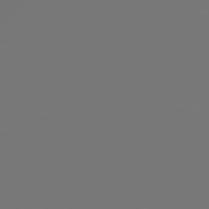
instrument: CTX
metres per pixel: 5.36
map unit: Hpe
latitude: 78.3090
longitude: -176.9325
